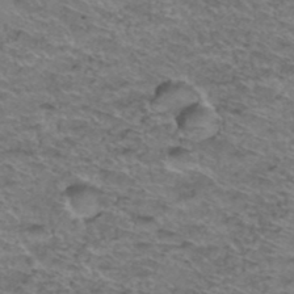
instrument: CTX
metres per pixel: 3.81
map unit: Hto
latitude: 38.3467
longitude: -44.3278
